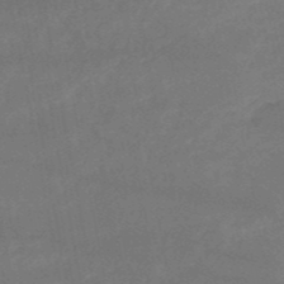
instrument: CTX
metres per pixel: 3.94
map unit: HNb
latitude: -51.2187
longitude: -39.3293
